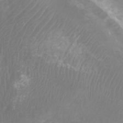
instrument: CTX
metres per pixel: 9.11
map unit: Ht
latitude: 1.5938
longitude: -20.4034
